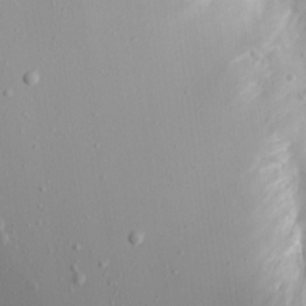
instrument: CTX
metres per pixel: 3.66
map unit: Aa
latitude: 20.2334
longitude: -143.4804
